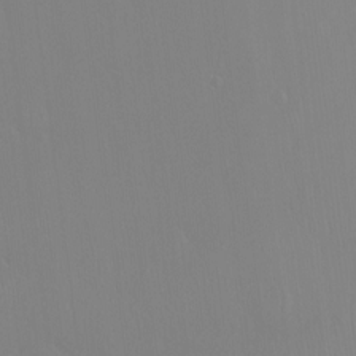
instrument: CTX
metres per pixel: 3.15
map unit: Ht
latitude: -15.1620
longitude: -50.1766
